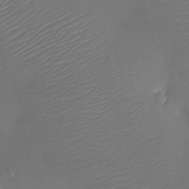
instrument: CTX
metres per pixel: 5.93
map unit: Ht
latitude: -11.1431
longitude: -23.1214
